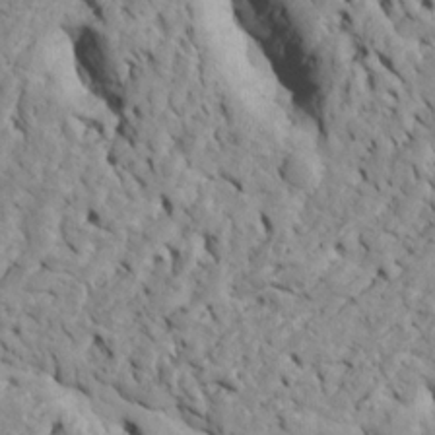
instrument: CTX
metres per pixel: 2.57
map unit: Htu
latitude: -6.3495
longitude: 153.8233
